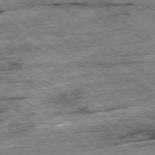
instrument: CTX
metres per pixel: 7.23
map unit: Hpe
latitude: -79.4265
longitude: -21.0459
